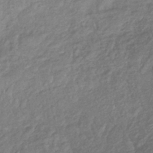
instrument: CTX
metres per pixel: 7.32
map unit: lHb
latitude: -40.0094
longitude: 70.7652
